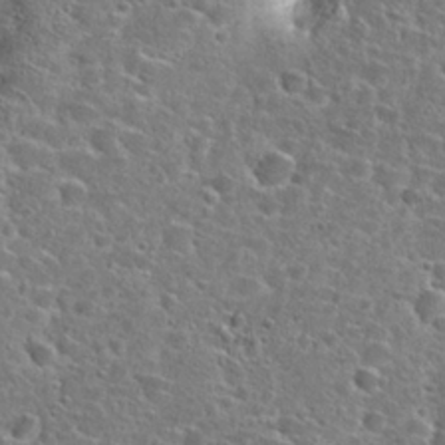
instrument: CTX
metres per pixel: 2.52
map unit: Hto
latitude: 24.7624
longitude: -46.8569
